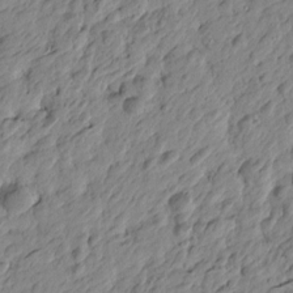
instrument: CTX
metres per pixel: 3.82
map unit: Htu
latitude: -4.1228
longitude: 179.1242
